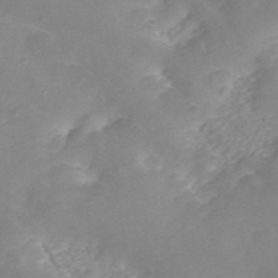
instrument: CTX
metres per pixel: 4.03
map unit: ANa
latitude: 45.6127
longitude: 22.9164
